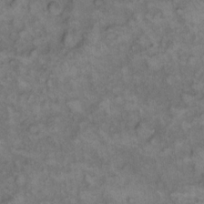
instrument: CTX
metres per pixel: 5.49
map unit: eHh
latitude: 13.9717
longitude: -64.2145
